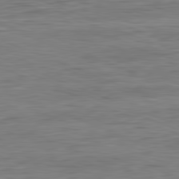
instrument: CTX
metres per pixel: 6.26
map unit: Ap
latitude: -82.0283
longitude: -73.7450
